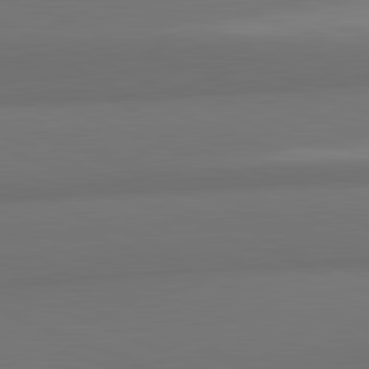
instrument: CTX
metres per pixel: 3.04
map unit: lApd
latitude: 82.1011
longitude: 177.6344
